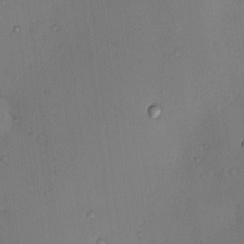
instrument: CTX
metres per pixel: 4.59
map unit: eHh
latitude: 0.4412
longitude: 16.8219
